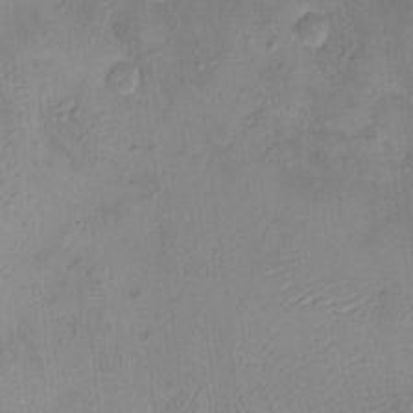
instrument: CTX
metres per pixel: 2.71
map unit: HNhu
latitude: 10.8191
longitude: 9.0675
